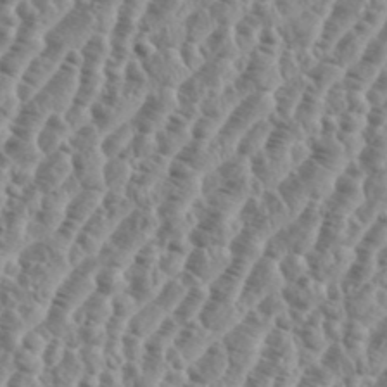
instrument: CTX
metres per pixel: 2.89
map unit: eHh
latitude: 36.5924
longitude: -135.9906
